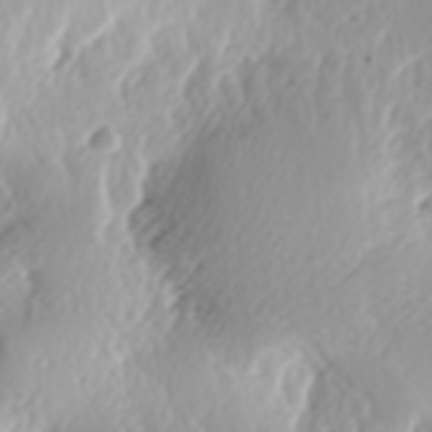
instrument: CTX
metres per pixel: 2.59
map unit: lAa
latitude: -6.2739
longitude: -124.0255
